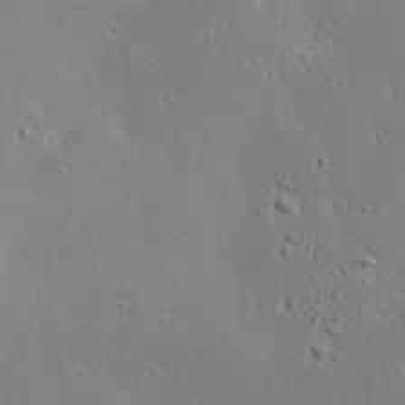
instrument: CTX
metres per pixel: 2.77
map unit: Hve
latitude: 23.4048
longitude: -97.8961
